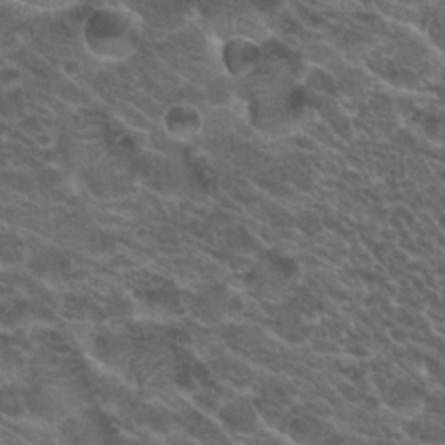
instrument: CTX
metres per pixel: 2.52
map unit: Hto
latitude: 19.6316
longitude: -36.1578
